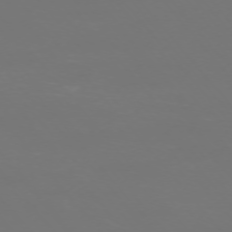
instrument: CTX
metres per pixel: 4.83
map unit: Ap
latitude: -74.7841
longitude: -76.4790
